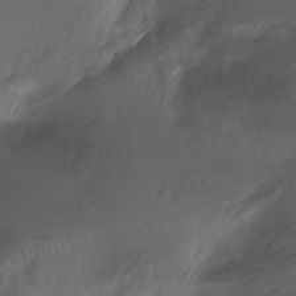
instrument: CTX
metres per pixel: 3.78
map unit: Ht
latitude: -11.5588
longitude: -24.4034
